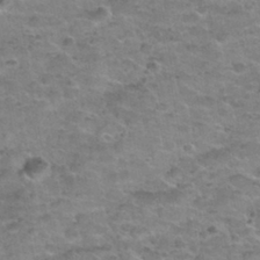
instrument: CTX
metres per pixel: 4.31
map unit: Nhu
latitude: 31.6694
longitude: -52.9892
